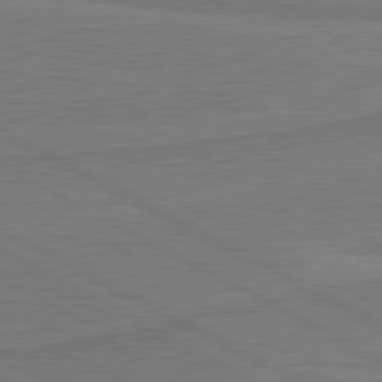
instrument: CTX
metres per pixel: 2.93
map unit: lApd
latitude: 81.0836
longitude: 168.7085
